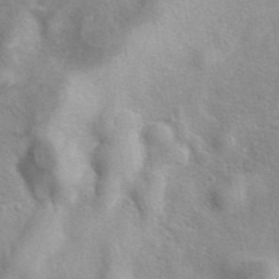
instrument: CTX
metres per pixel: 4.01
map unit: eAb
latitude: 40.3278
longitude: 105.9556
